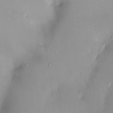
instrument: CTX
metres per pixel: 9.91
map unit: HNhu
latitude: 6.2334
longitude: 1.4644
